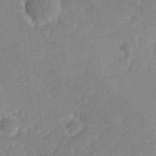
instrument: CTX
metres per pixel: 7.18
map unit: Hve
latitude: 25.0458
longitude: 143.8989
